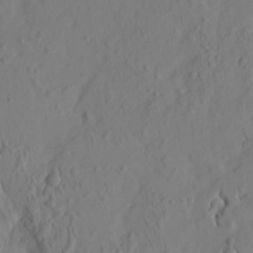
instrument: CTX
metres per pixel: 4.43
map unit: HNhu
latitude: -3.9178
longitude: 13.5588
